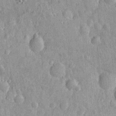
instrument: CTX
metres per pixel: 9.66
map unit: Nhu
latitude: -12.8597
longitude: -23.8583
